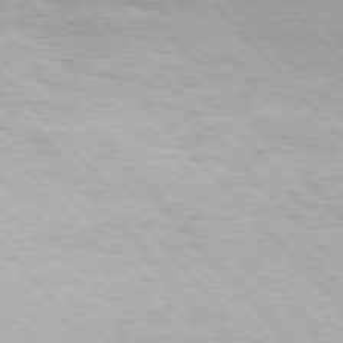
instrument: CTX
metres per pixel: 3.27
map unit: Hpe
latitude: 76.0633
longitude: -154.6490
